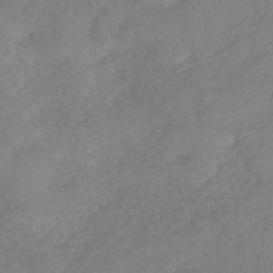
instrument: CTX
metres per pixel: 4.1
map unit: eHb
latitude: -40.0094
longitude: 77.4832
